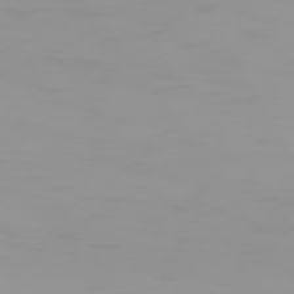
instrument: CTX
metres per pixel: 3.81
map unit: Hpe
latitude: 74.2523
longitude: -128.7813
